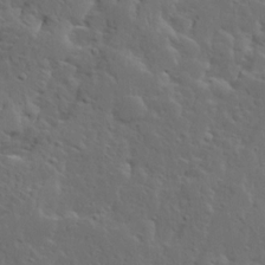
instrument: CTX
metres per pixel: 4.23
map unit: Ave
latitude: 14.3090
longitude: -135.6505
